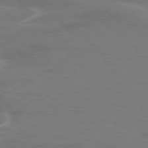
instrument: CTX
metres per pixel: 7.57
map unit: lApd
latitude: 74.9325
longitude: -62.5357
